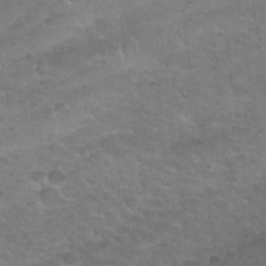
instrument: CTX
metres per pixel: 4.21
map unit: Nhu
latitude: 30.6680
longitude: -52.4412
